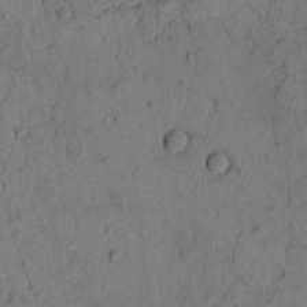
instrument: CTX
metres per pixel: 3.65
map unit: lAvf
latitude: 4.0255
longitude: 158.7274
